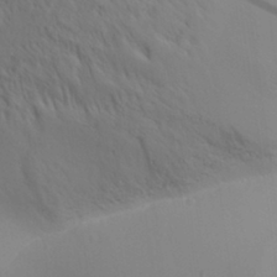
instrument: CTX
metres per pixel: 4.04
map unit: Aa
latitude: 30.8758
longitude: -140.1955
